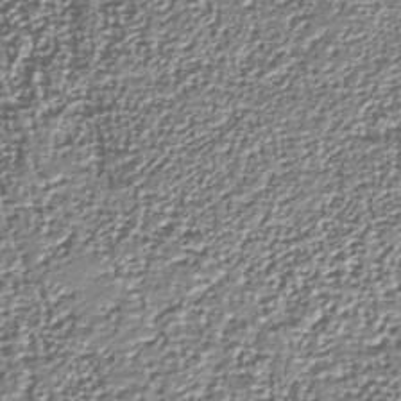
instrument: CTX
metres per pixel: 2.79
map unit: Nhu
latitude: -38.1228
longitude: -82.1766
